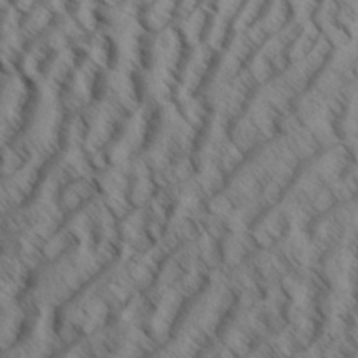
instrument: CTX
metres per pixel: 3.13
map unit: Aa
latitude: 33.1592
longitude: -138.3467
